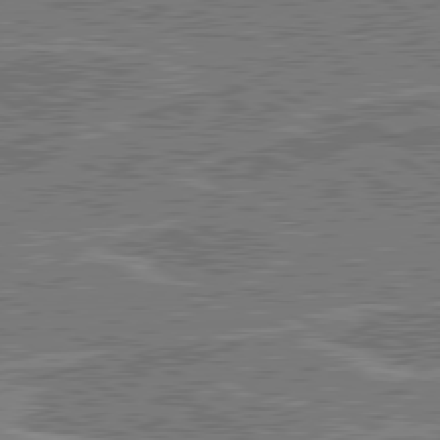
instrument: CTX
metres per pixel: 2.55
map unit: lApd
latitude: 80.7624
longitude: 119.9556
